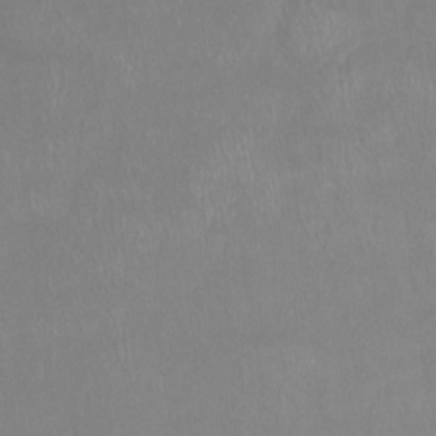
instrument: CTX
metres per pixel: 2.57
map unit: Hto
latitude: -14.3496
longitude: -43.9528
